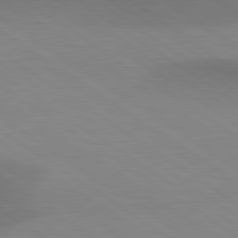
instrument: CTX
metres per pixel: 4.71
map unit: lApd
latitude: 80.6679
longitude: 161.3510
